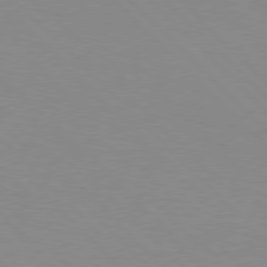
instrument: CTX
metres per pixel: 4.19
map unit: Hpe
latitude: 77.4615
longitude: -160.2144
